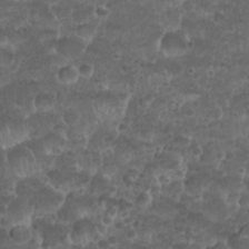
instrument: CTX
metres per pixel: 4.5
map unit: Nhu
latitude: 26.5924
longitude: -52.4223
